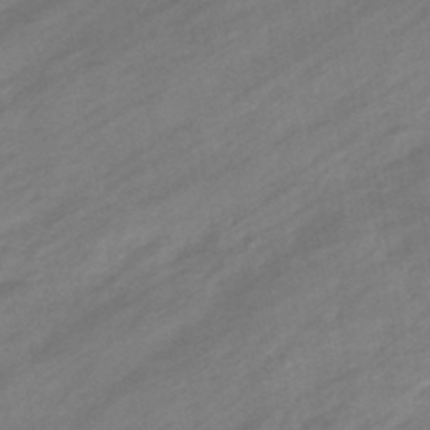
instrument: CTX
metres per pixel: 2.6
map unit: eHb
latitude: -44.5952
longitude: 85.6343
